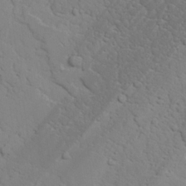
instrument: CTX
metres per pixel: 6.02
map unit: lAvf
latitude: 25.8394
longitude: -110.0822
